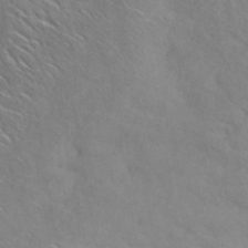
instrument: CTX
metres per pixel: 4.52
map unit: ANa
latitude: 41.6882
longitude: 53.2942
